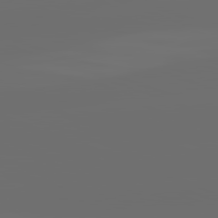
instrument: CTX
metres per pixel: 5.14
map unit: lApd
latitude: 82.1577
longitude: -165.9906
